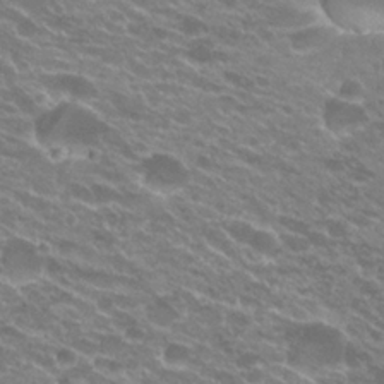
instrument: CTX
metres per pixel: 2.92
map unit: Hto
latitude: 24.2144
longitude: -36.8569
